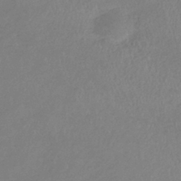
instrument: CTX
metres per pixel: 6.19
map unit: lHb
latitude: -37.1242
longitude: 74.3496
